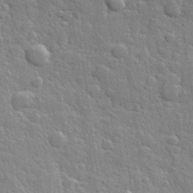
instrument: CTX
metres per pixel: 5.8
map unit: Hve
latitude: 24.8569
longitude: 149.6155
